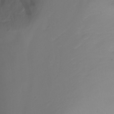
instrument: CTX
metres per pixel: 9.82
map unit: Nhu
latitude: -11.7856
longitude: -63.7639
